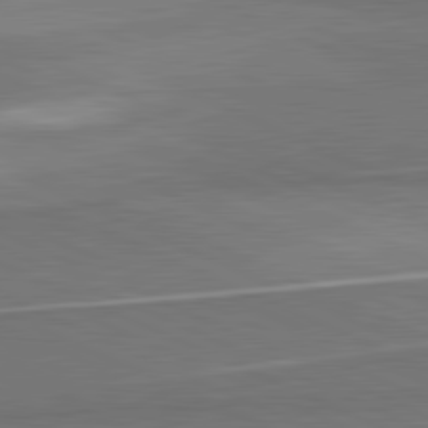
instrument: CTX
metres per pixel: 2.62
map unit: lApd
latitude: 81.8394
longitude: 156.9353
